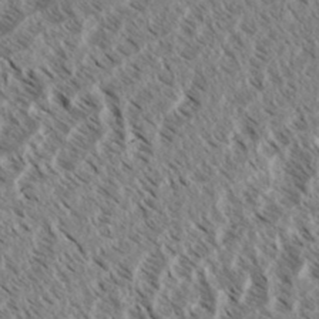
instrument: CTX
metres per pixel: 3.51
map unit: eHh
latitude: 34.6868
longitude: -139.3482
